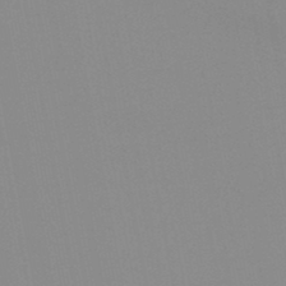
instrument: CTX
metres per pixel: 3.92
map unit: HNb
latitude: -45.3321
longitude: -43.1970
